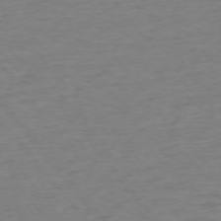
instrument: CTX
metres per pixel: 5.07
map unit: Ap
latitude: -75.6911
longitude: -88.6113
